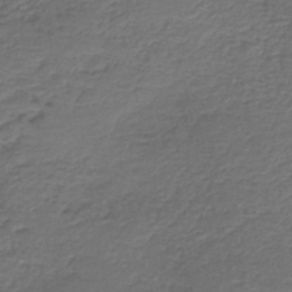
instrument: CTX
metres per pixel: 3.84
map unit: HNb
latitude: -43.3509
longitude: 50.9164
